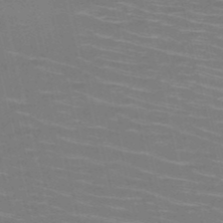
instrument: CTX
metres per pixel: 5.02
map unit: HNb
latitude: -50.9542
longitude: -45.3481
